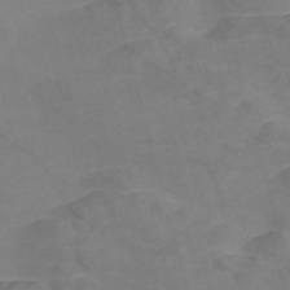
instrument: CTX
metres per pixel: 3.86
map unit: Nve
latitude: -58.3306
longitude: 51.3510
